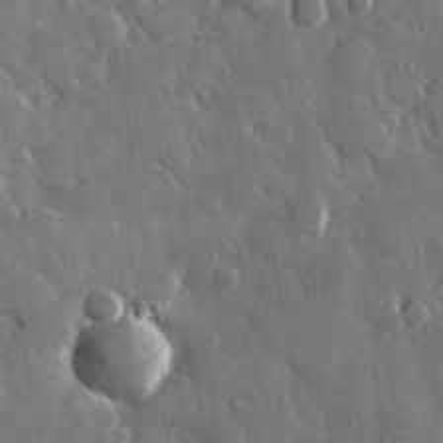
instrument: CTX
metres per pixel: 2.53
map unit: lHvf
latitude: 33.4804
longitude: -86.9514
